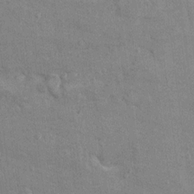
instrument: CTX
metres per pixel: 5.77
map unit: Hto
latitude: 10.9325
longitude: -37.1592
